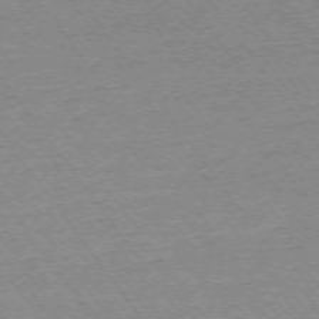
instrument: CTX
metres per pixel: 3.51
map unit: Ap
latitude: -74.4251
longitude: -82.6112
